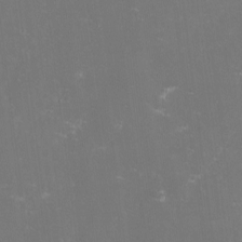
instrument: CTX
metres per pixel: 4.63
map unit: lHvf
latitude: -14.3307
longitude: -100.5357
